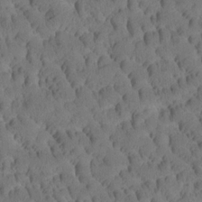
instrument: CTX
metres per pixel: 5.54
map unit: Htu
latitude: -3.5588
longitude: 172.7841
